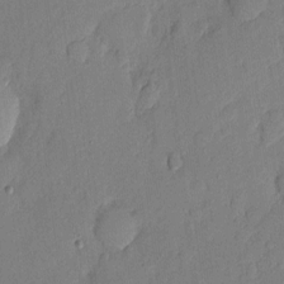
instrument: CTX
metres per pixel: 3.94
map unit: eHh
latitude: 5.1214
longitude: -72.2901
